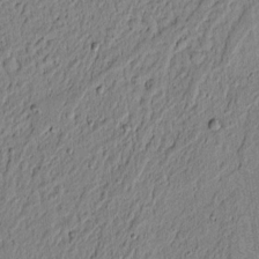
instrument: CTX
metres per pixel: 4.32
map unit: lAvf
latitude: 5.8394
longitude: 164.3873
